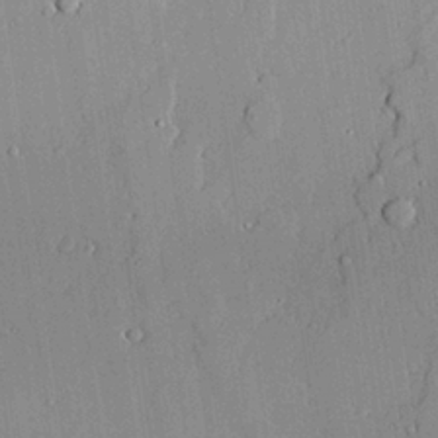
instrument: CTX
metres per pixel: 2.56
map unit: lAvf
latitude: 24.3467
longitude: -111.1403
